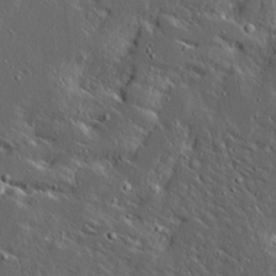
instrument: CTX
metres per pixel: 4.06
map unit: Ave
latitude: 14.4601
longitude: -138.3845
